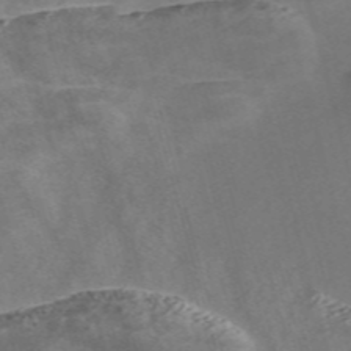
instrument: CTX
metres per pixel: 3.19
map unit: Nve
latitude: -58.5384
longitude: 64.3873
